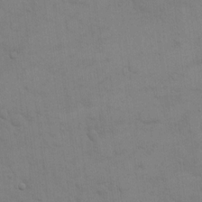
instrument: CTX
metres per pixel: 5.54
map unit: eHh
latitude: 17.3482
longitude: -66.4412
